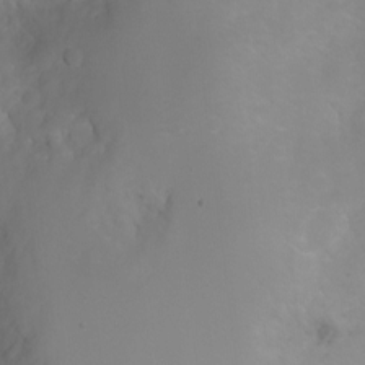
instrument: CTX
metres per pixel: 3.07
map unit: Nhu
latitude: -4.5384
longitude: -76.2522
